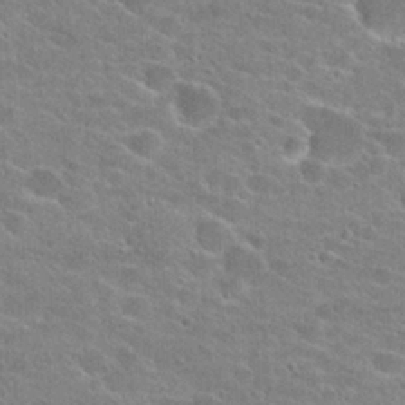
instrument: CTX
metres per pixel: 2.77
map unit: Hto
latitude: 24.2900
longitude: -43.9717
